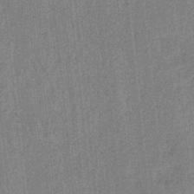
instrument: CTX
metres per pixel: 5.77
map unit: HNb
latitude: -35.7478
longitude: 55.7667
